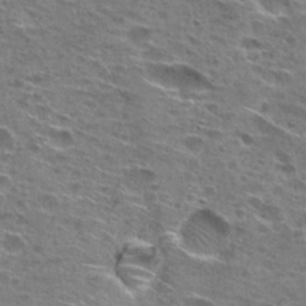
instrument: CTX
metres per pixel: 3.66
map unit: Hto
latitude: 26.7057
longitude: -47.4049
